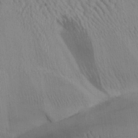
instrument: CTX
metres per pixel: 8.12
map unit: Aa
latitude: 25.4048
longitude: -134.3467
